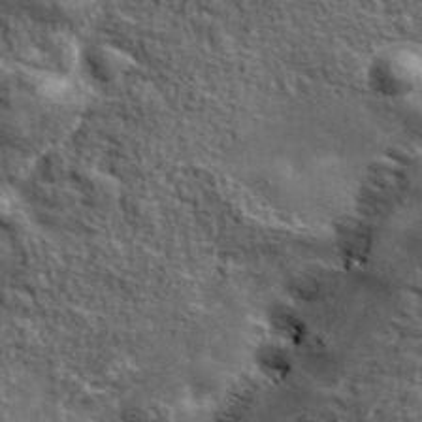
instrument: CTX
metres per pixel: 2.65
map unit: lHvf
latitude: 37.8584
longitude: -90.6302
